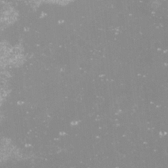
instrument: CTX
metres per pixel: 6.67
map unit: Nve
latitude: -18.0283
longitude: -59.2726
